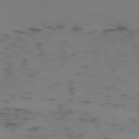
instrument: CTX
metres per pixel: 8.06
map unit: Ap
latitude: -77.7478
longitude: -65.5938
